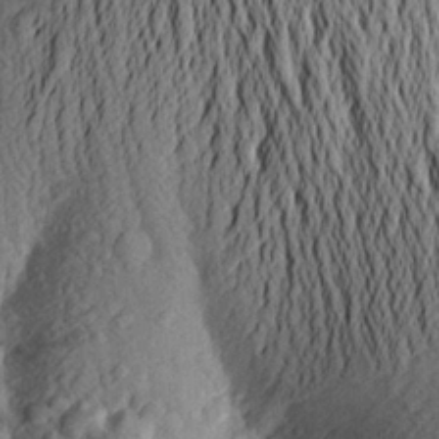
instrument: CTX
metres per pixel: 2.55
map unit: Aa
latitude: 23.5749
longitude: -150.3278
